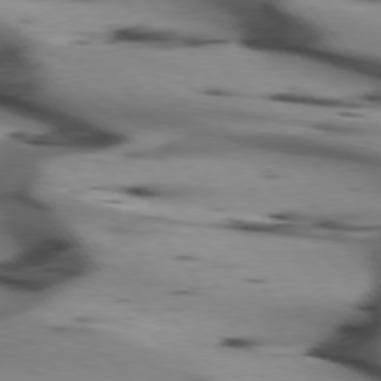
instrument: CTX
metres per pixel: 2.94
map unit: lApd
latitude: 75.3860
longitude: -65.2159
